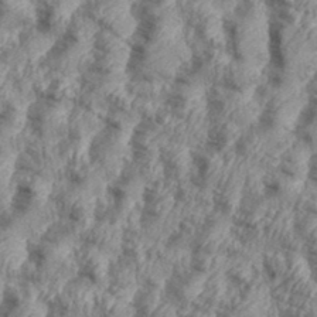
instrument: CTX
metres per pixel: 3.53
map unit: eHh
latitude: 35.8394
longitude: -137.3671
